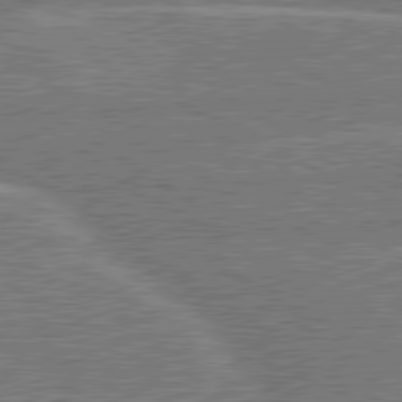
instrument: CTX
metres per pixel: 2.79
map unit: lApd
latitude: 79.9717
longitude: -145.2159
